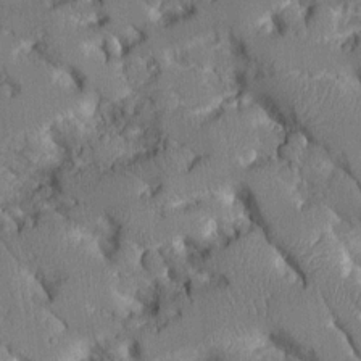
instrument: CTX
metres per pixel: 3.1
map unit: Aa
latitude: 11.8772
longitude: -125.6882
